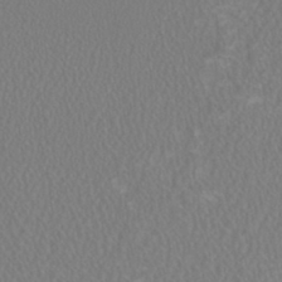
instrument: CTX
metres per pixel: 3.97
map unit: HNhu
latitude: 1.0836
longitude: -0.0822
